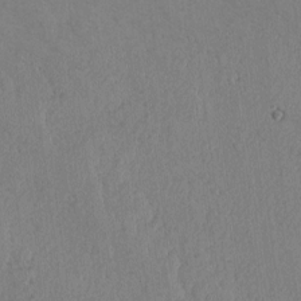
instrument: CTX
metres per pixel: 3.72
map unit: lAvf
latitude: -5.7855
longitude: -113.8772
